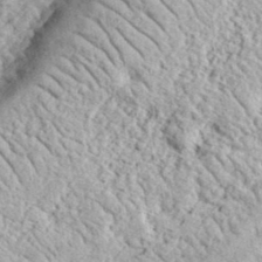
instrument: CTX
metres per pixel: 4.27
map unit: eHh
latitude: 37.5371
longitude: -80.9325
